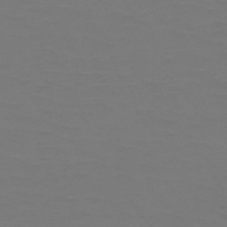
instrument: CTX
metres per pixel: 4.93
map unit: HNb
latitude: -51.3321
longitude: -43.5371
